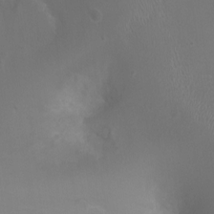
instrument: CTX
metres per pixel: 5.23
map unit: Ht
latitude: -1.4077
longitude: -17.6505
